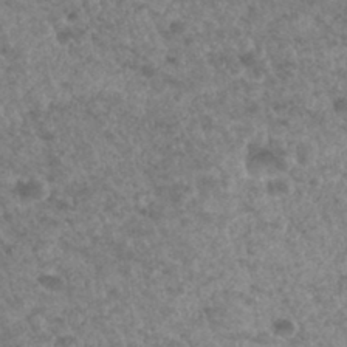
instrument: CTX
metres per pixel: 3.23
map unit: Hto
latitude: 33.6316
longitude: -49.5749
